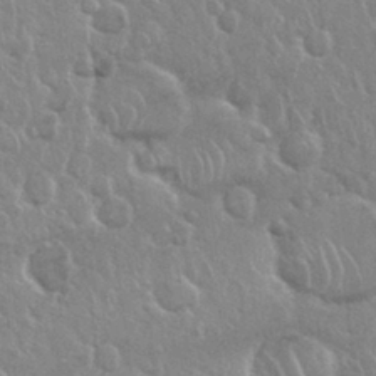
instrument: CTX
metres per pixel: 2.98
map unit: Nhu
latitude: 28.7246
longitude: -62.5357
